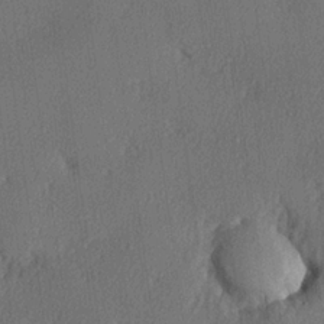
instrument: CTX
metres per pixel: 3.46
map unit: lHvf
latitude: 22.5735
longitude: 140.4629
